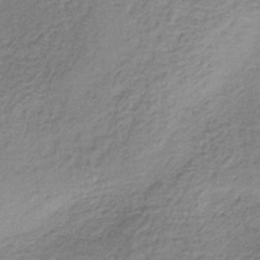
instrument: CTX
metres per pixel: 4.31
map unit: lHb
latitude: -36.8219
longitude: 61.0675
